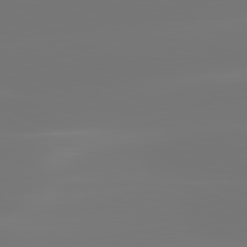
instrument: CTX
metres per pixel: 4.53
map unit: lApd
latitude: 81.9528
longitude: -150.8758
